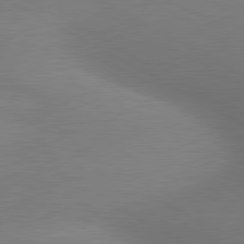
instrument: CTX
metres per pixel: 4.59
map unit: lApd
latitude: 81.0080
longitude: 133.7478
